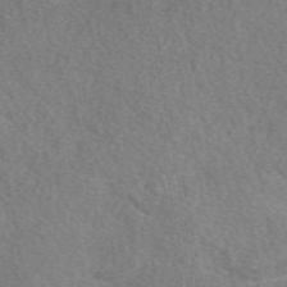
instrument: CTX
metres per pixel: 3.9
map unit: eAb
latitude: 49.9339
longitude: 116.9919
